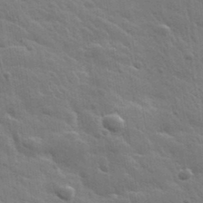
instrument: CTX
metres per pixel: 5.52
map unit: lHvf
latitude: 36.7058
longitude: -91.7072
